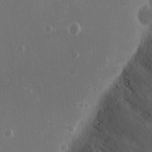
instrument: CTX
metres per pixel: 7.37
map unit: eHh
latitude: 15.4238
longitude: -71.8205
